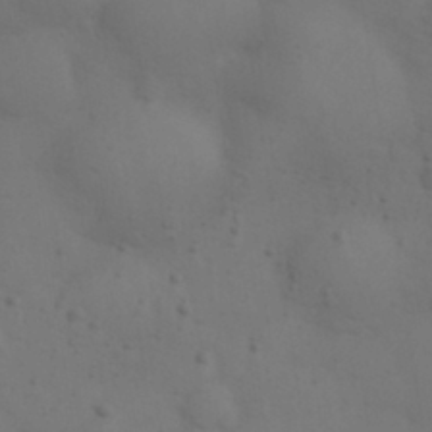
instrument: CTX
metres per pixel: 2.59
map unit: eHh
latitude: 30.1011
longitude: -69.6883
